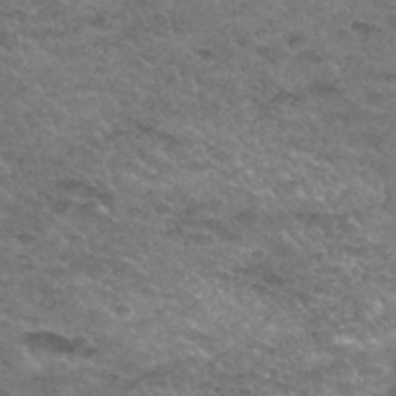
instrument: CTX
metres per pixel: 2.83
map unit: Hto
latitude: 33.6127
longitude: -48.7246
